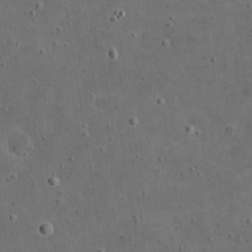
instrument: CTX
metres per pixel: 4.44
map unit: eHh
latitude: 20.8380
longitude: -65.6127
